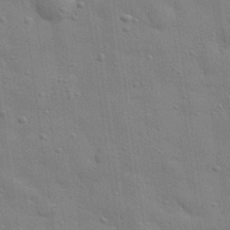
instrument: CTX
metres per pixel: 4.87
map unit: eHh
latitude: 28.7435
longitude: -76.6679
